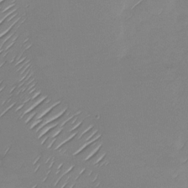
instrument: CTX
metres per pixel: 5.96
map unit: Nhu
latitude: -28.1228
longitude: -62.3468
